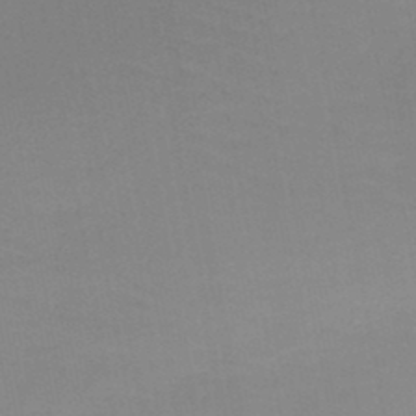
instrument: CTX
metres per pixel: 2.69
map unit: HNb
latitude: -48.7652
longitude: -47.5183
